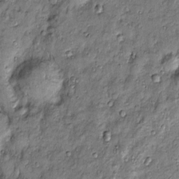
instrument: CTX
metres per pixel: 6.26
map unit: Htu
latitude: -4.3873
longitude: 159.0864
